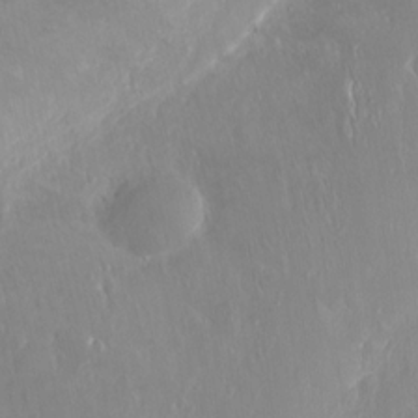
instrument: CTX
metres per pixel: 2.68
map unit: Ht
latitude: -14.6141
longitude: -41.5749
